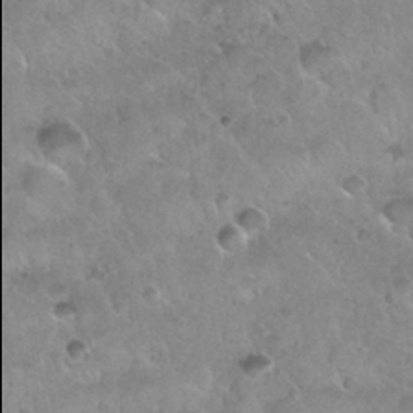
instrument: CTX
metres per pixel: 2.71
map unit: Nhu
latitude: 30.1956
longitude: -53.9906
